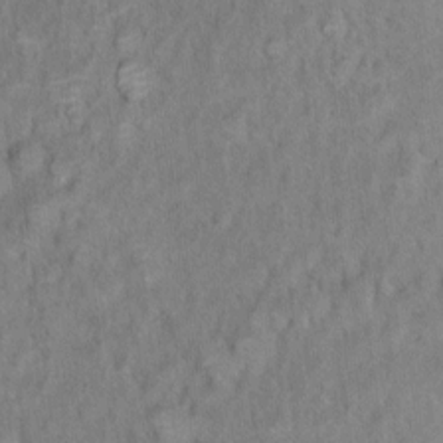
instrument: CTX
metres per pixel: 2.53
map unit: Ht
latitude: 5.6883
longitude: -37.1026
